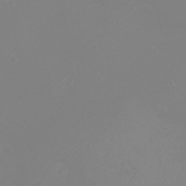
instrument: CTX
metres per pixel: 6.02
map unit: Nhu
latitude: -4.7841
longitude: -73.9339
